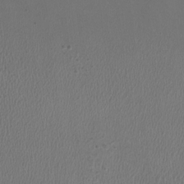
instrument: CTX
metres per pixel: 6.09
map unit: HNhu
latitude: -3.2186
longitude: -3.0269
